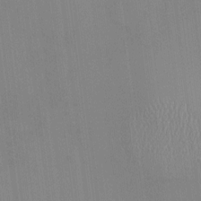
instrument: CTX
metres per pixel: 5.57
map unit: HNhu
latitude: -1.2943
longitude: -6.6113
